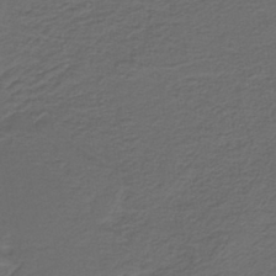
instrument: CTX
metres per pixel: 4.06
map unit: lHb
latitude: -39.9367
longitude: 53.6910
